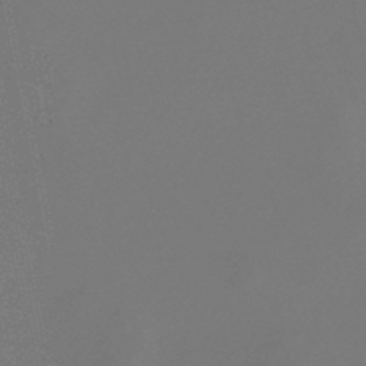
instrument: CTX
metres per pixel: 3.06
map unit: lHb
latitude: -47.6722
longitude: 72.2928
